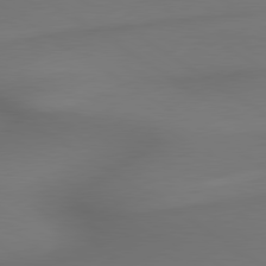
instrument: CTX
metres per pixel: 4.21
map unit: lApd
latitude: 79.8206
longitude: -174.7813
